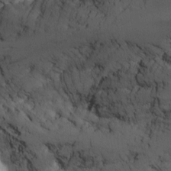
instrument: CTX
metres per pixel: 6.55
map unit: Nhu
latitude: -7.0675
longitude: -80.2900
